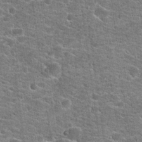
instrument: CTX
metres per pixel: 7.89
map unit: Hto
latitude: 21.1970
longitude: -44.1011
